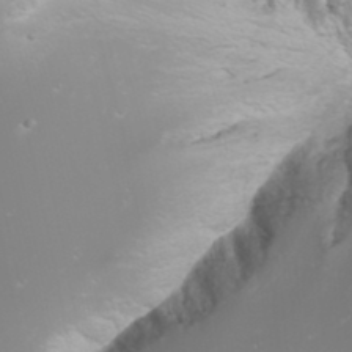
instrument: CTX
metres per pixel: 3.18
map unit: Nhu
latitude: -10.0850
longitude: -69.2726
